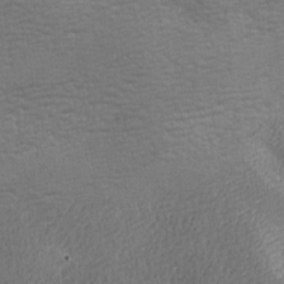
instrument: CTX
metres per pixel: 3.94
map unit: lAa
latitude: -8.5763
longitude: -125.2348
